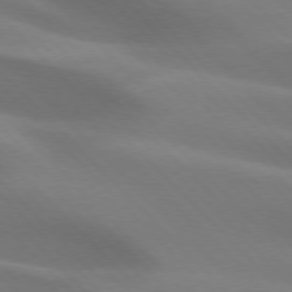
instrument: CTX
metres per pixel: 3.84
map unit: lApd
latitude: 75.7261
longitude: -61.9717
